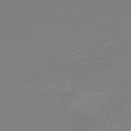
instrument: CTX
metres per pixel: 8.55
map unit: lHb
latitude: -48.8408
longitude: 81.7856
